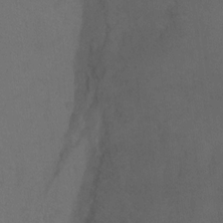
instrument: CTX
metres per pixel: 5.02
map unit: Ht
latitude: 1.6316
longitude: -33.5749
